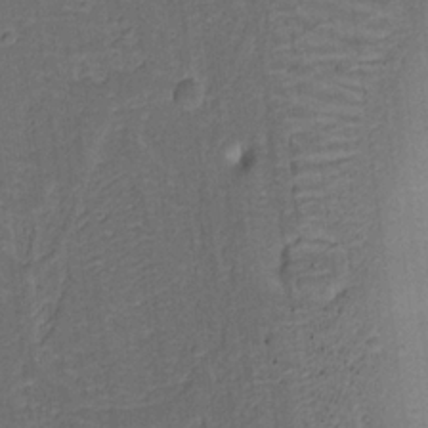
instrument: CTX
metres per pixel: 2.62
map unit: Nhu
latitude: 18.3278
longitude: -74.1389
